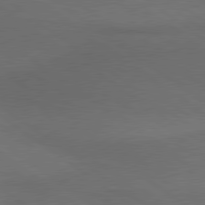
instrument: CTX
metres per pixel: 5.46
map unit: lApd
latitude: 79.5938
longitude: -177.1214
